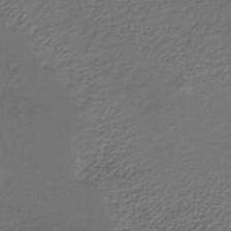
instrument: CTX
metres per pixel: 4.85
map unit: lHb
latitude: -35.0675
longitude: 61.2943
